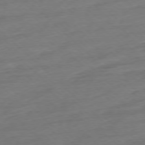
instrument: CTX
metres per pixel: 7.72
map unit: Ap
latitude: -77.6155
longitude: -98.0633
